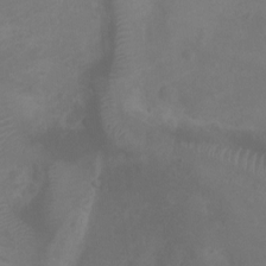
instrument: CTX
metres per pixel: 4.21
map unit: Ht
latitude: 2.2711
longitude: -22.2333
